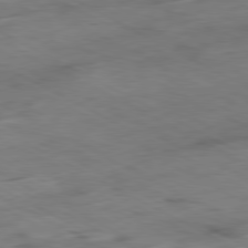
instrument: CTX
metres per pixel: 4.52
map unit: Ap
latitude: -80.8786
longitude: -83.4048
